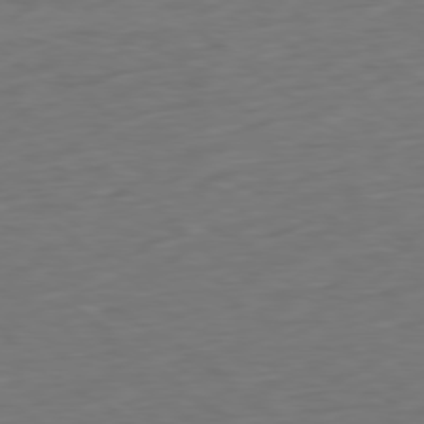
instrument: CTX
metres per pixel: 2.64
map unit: Ap
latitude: -79.1431
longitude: -59.5182
